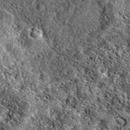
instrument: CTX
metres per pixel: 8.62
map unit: eAb
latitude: 38.9136
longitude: 111.3510
